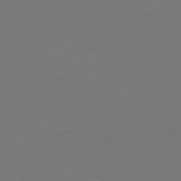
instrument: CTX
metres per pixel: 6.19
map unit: Hpe
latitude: 75.9339
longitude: -141.7260
